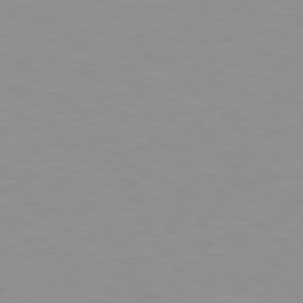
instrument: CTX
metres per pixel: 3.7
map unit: Hpe
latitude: 78.4601
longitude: -165.8583
